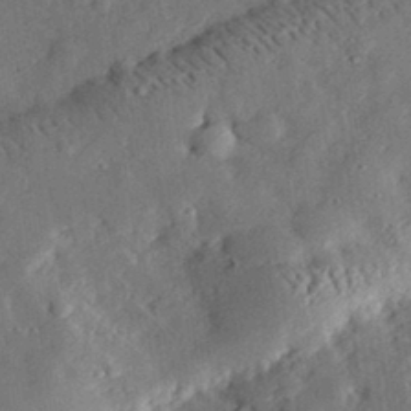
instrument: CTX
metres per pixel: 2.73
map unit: lHvf
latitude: 32.3467
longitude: -83.5560
